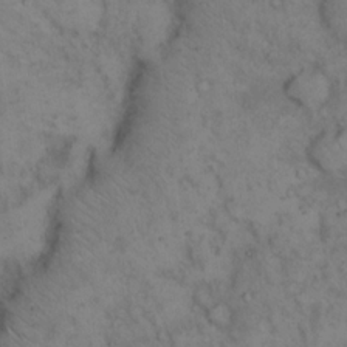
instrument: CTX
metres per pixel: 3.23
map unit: eHh
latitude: 16.1578
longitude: -63.5749
